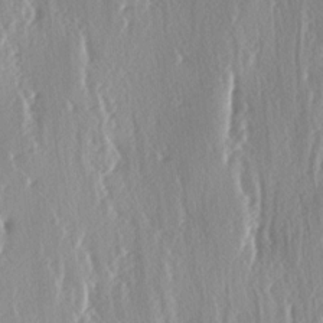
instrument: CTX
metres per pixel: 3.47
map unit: lAa
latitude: -6.7085
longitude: -124.6302
